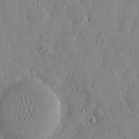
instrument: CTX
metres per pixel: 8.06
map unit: eHh
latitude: 12.5546
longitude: -69.4427
